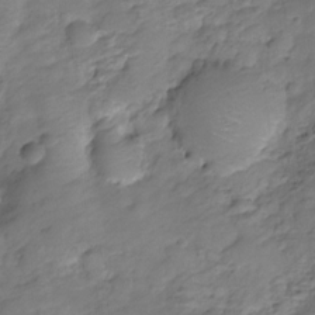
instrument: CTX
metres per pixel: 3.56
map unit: HNhu
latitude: -20.9163
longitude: 84.4817
